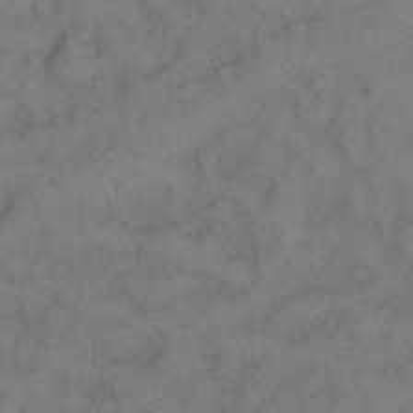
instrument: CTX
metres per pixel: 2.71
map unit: eHh
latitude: 12.6302
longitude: -63.0837
